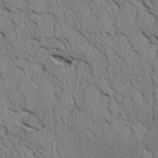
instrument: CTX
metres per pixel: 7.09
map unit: Htu
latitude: 3.8205
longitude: 150.8597
